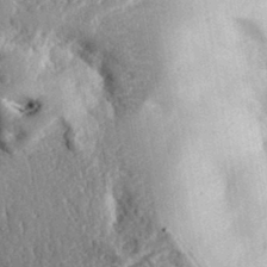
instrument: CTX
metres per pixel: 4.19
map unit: eHh
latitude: 29.9906
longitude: -79.8961
